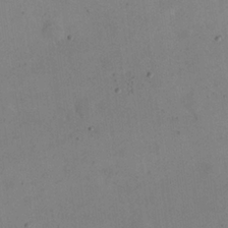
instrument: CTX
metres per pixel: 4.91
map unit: eHh
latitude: 24.4412
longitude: -65.9717
